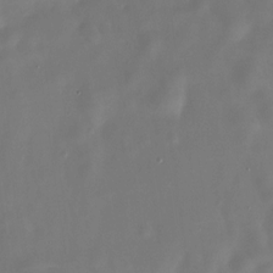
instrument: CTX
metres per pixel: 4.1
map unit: HNhu
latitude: -24.1606
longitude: 51.1431
